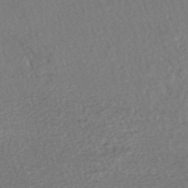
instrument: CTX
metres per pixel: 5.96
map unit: HNhu
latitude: -47.7288
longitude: 103.7667
